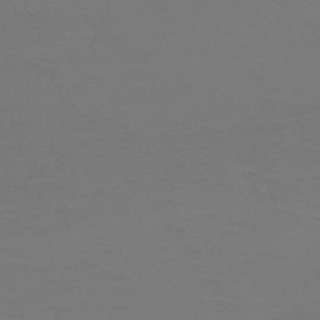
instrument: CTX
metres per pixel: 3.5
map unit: HNb
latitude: -51.4265
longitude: -43.5371
